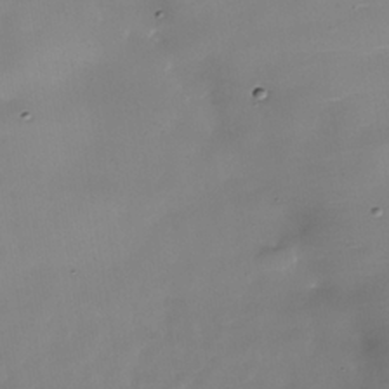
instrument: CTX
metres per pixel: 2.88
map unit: Nhe
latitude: -36.6140
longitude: -89.9151
